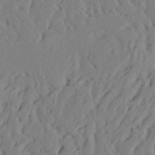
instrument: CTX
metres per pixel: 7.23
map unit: Aa
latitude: 24.3467
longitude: -131.3104
